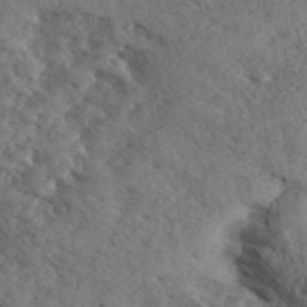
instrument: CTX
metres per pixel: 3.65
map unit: eHh
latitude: 35.6882
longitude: -140.2333
